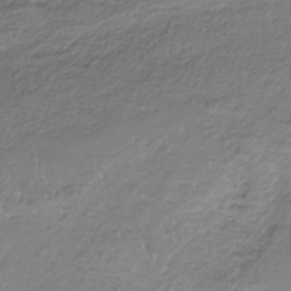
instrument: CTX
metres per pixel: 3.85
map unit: HNb
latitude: -34.9920
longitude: 57.8422
